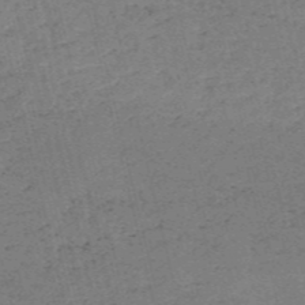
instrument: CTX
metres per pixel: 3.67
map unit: HNb
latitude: -55.3699
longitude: -42.7435
